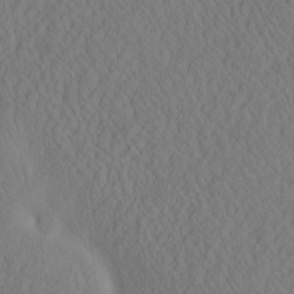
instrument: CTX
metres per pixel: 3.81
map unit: eHh
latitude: -3.1053
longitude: 16.1606
